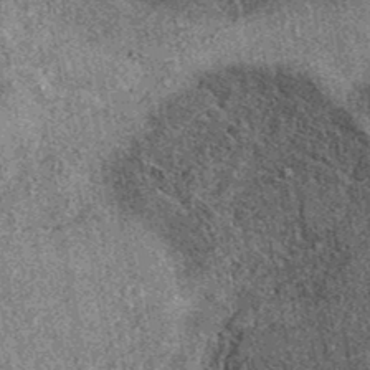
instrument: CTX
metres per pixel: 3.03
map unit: eAb
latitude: 38.1956
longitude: 108.5007
